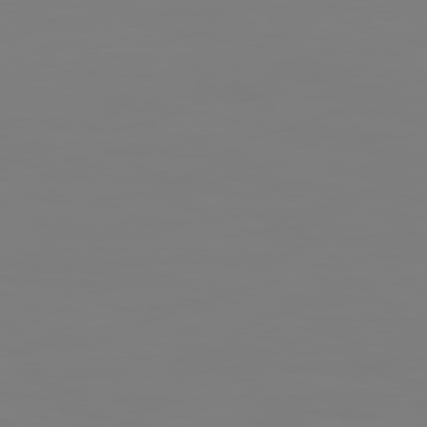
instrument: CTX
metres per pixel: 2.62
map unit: Hpe
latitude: 78.5168
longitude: 178.7841
